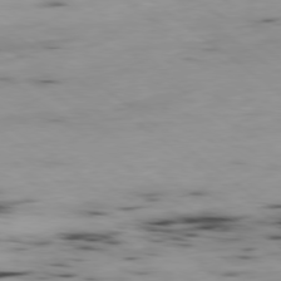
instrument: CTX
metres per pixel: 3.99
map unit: Ap
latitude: -79.2942
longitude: -74.0255
